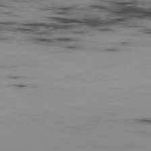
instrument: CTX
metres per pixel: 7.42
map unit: Hpe
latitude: -78.7274
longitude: 13.6344
